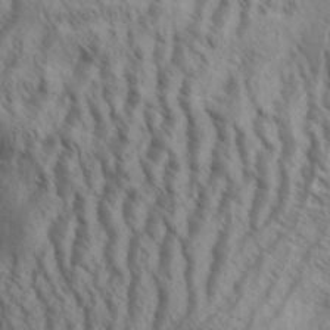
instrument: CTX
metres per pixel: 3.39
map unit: Aa
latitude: 33.8583
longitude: -138.6113
